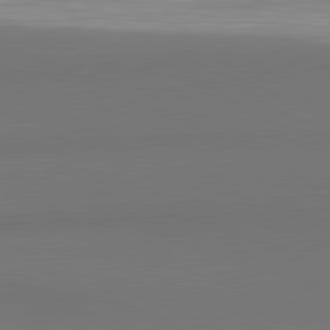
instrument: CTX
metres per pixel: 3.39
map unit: lApd
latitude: 81.3482
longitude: 143.1053
